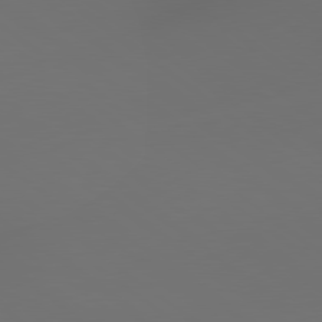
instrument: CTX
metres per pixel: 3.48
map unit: lApd
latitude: 79.2348
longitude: -172.9513
